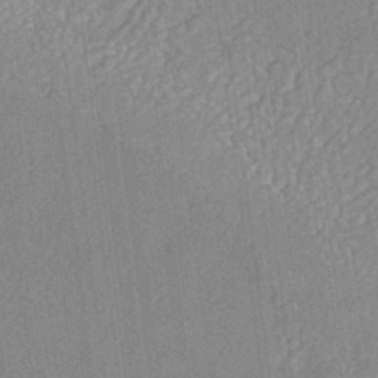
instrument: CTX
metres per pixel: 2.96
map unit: HNhu
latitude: -41.6155
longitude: 94.1605
